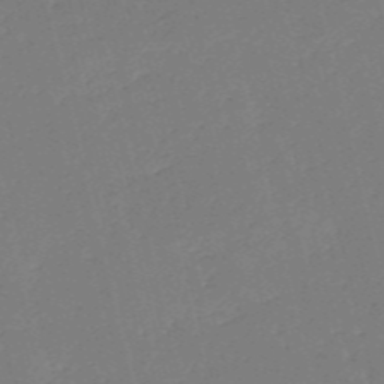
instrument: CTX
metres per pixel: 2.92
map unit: HNb
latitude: -54.2362
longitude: -39.5560
